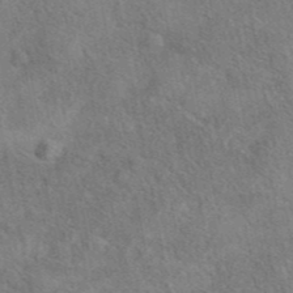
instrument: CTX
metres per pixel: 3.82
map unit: eAb
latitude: 41.4804
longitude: 110.5762
